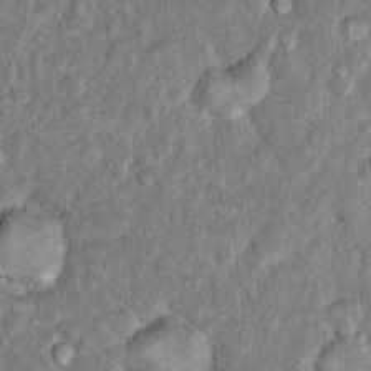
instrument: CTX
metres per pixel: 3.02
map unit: Hto
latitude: 14.3657
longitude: -34.4034
